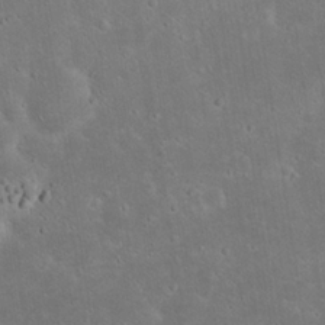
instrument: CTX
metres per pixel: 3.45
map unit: Nhu
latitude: 23.3482
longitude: -71.6505
